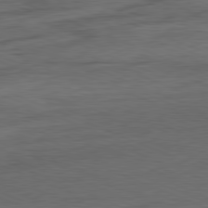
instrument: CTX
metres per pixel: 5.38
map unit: Ap
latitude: -81.9556
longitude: -84.0633
